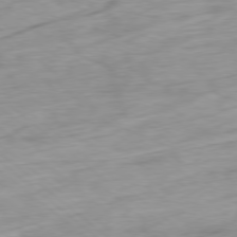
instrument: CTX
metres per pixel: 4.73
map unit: Ap
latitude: -78.5762
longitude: -78.9325
